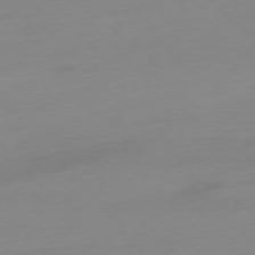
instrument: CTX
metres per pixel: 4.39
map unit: Ap
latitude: -76.1228
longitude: -71.1403
